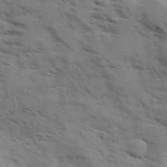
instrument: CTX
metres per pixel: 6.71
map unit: Ave
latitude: 1.0080
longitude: -110.6302
